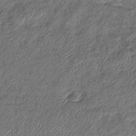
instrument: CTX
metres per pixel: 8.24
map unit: eHb
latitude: -39.8045
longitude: 78.5573
